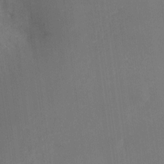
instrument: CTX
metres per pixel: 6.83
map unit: Nhu
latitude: -23.0487
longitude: -72.8947
